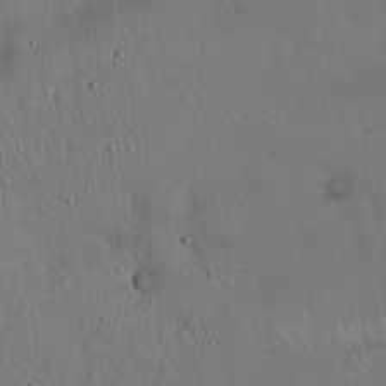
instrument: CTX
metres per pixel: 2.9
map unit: Hto
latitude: 18.4412
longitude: -60.1011
